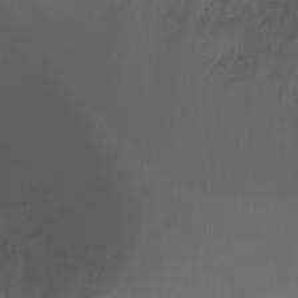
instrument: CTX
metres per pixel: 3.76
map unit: Ht
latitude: 0.7435
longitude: -21.8206
